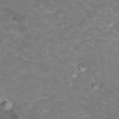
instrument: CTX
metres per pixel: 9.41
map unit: Hto
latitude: 19.0269
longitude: -35.4237
